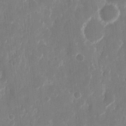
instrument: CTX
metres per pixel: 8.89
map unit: eHh
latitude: 12.5735
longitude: -71.7449
